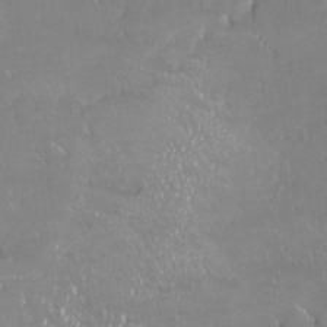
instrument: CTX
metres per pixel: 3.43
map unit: Nhe
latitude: -27.0486
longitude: -111.1214
